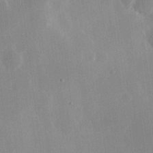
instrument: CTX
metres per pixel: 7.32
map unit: Hve
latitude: 19.8016
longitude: 149.6533
